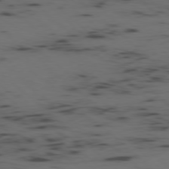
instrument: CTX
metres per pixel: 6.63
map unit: Ap
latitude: -78.0283
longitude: -74.5357
